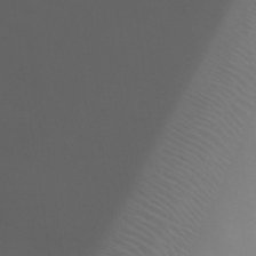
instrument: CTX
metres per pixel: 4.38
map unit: Ht
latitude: 1.4426
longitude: -21.7639
